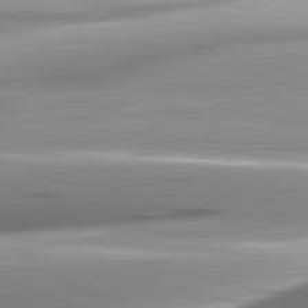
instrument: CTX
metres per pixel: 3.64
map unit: lApd
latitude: 82.6868
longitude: -141.4237
